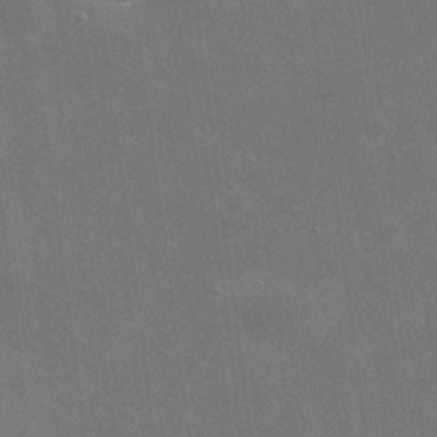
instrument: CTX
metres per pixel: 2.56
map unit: eHh
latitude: 20.4601
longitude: -66.5545
